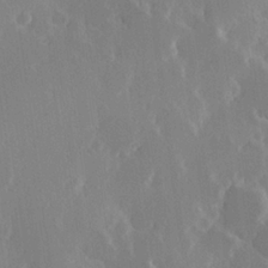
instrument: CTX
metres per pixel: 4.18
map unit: Hve
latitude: 22.9703
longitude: 146.5573
